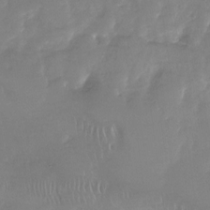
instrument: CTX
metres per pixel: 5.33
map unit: Nhu
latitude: -27.5588
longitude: -61.1025
